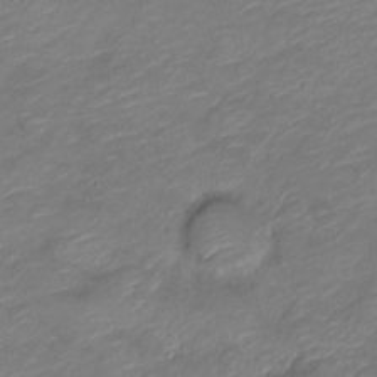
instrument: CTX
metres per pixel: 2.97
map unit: Nve
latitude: -18.0283
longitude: 107.2187
